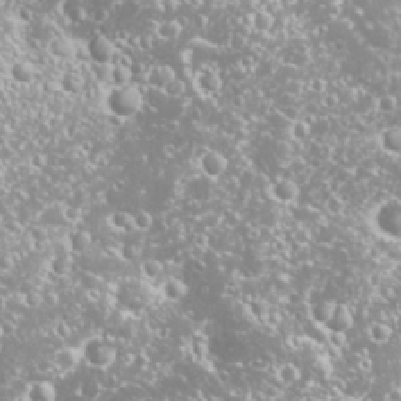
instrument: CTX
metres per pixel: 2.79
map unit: Nhu
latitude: 26.5924
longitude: -60.4979
